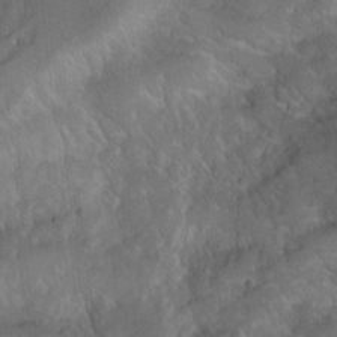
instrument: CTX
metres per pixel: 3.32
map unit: Ht
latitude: 0.1011
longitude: -37.6694
